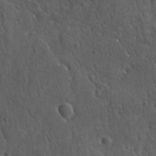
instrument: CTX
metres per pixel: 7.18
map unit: lAvf
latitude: -9.8233
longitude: -120.4223
